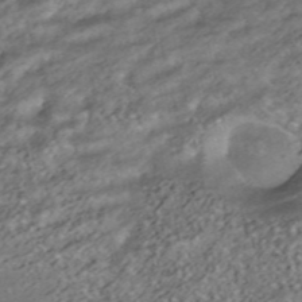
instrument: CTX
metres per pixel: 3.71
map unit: ANa
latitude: -42.0283
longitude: 104.1039
